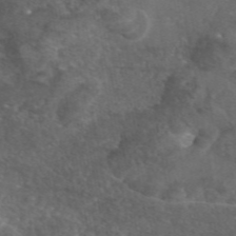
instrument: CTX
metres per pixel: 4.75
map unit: eAb
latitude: 46.3468
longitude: 114.7274
